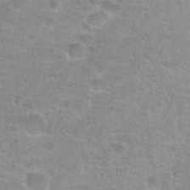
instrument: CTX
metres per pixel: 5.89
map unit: Hto
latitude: 24.7624
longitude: -48.1956
